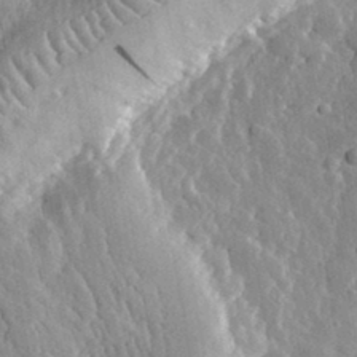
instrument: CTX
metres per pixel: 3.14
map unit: eHh
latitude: 32.0444
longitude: -80.1200
